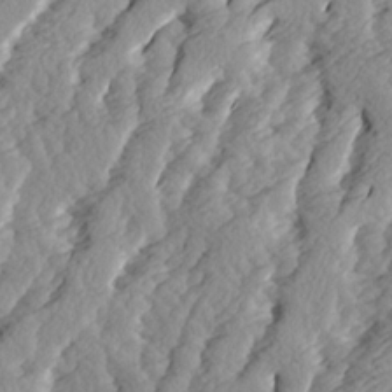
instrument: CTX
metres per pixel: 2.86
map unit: Ave
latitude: 14.2712
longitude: -135.0836
